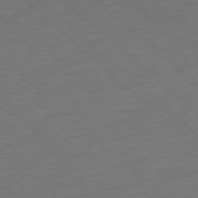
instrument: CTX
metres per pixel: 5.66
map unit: Ap
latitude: -78.0472
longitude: -79.4994
